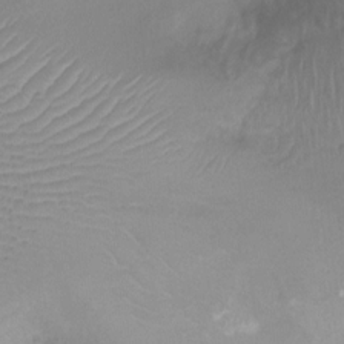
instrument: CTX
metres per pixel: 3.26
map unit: Ht
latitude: -7.2187
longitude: -19.1214
